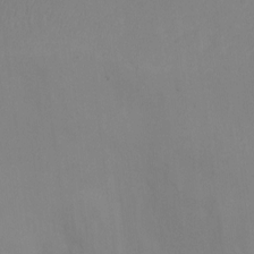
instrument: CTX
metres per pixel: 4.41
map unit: Ht
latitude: 0.6868
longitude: -36.1389
